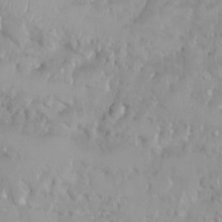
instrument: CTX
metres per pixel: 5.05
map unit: Ht
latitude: 3.6883
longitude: -27.5371
